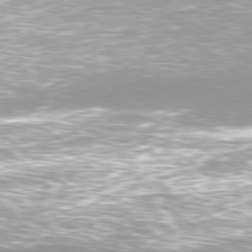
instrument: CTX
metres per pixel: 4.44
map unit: Ap
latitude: -79.7666
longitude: -66.7813
